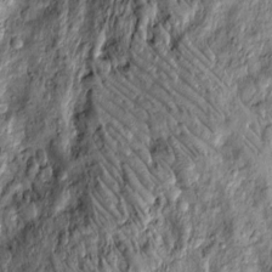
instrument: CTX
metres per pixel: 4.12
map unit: Htu
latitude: -4.5573
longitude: 159.3699
